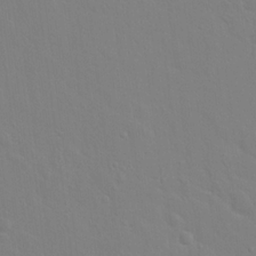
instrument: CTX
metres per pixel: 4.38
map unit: Hto
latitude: 17.6127
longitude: -39.7450
